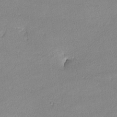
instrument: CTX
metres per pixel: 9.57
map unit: lHvf
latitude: -12.4818
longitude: -101.2726
